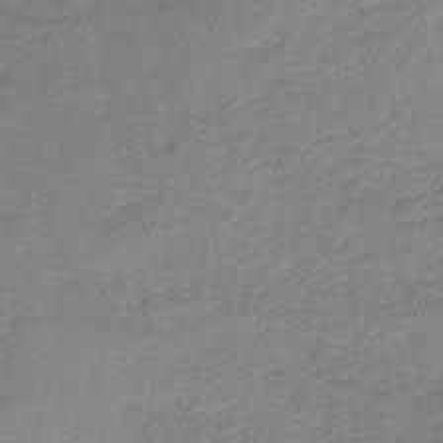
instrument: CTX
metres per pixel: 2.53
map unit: HNb
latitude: -44.0472
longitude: 49.8989
